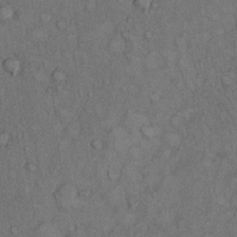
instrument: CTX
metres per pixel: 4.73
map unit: Hto
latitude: 11.1403
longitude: -59.4615
